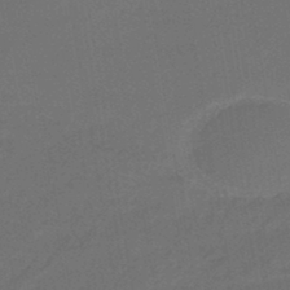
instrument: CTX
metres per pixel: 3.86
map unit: eHb
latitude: -46.4629
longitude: 85.4643
